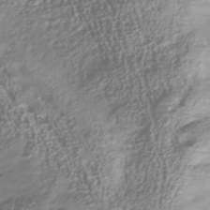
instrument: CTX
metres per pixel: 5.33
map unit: Nhu
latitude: -40.1228
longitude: -83.0458
